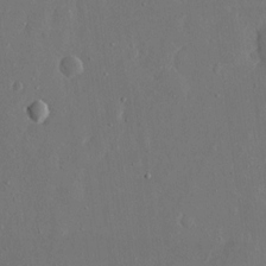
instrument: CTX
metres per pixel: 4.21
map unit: eHh
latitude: 15.5938
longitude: -69.9150
